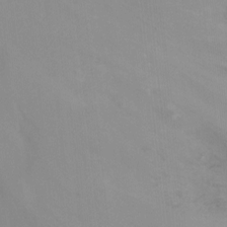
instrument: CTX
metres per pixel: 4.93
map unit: Ht
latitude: -15.5777
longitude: -52.1578
